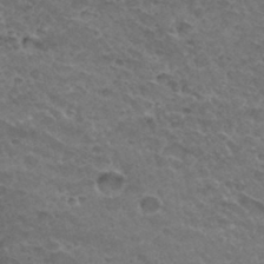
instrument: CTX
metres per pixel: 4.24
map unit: Hto
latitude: 32.3845
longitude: -48.6679
